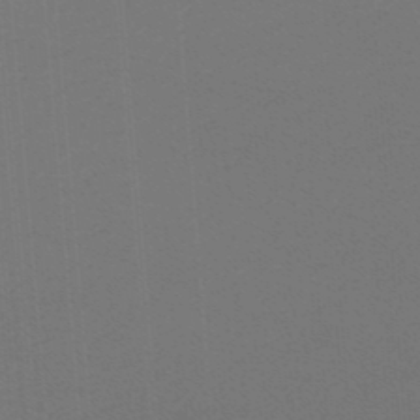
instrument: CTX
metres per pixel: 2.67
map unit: lHb
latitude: -47.4076
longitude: 63.9556
